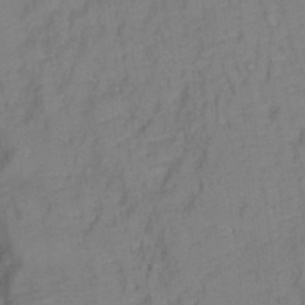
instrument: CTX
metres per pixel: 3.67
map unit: Ht
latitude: 0.8947
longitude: -33.2537
